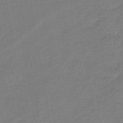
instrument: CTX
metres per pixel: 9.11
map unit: eHb
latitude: -42.7274
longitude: 83.1242
